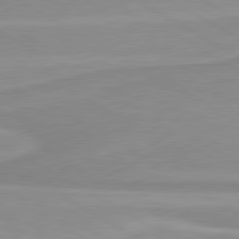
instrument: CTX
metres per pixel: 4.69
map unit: lApd
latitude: 80.2333
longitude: 171.7100
